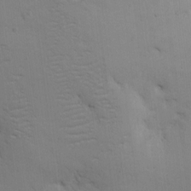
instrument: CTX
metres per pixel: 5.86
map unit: eHh
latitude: 2.5734
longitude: -78.4601
